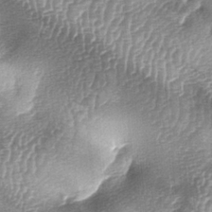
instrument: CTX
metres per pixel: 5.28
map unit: lAa
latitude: -6.1794
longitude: -128.1200
